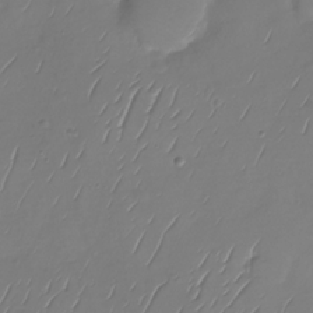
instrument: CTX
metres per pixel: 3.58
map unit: Nhu
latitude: -29.0487
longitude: -59.2915
